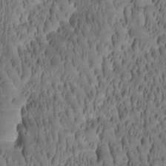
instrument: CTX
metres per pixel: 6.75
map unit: Htu
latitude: -2.3873
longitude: 171.3510
